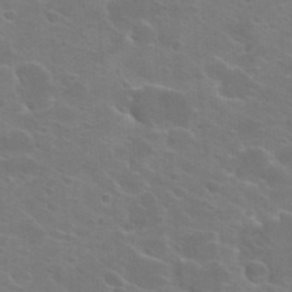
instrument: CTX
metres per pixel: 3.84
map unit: Hto
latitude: 22.8002
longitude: -36.6302
